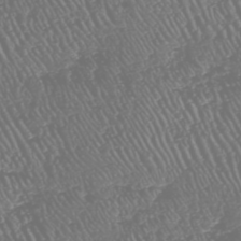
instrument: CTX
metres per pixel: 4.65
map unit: HNhu
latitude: -47.8044
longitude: 29.0864
